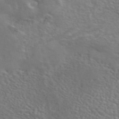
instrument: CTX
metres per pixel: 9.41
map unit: eAb
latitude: 44.8569
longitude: 125.5777
